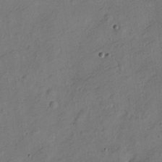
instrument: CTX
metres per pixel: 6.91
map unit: Nve
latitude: -25.2565
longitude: 106.6897
